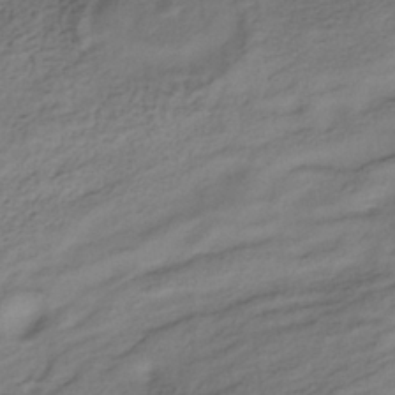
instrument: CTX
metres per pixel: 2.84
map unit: HNhu
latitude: -39.7289
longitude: 102.0472
